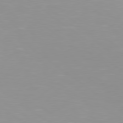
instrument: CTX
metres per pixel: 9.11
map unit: Hpe
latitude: 78.6680
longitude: -142.6491
